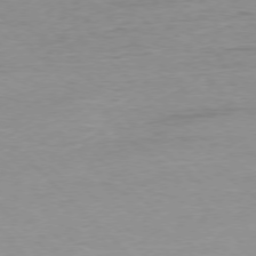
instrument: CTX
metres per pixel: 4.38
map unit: Ap
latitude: -77.1620
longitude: -88.7625
